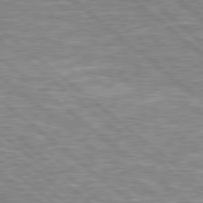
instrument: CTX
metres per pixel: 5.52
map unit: Hpe
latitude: 78.7624
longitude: -157.8961
